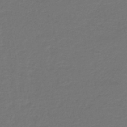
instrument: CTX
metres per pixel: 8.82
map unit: lHb
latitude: -43.3320
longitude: 52.8219
